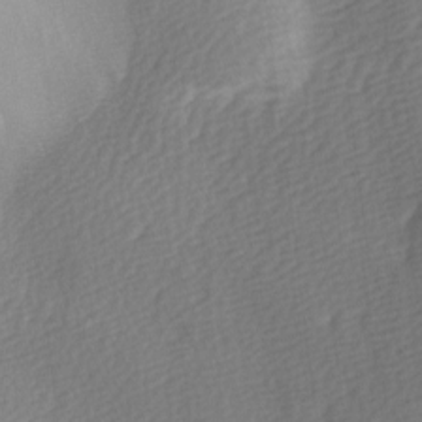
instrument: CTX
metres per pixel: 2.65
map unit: Ave
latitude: -5.5210
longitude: -120.9325
